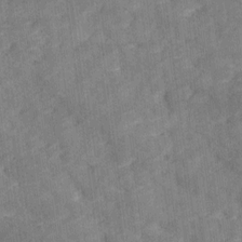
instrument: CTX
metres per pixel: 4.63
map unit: Ave
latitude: 18.4034
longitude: -135.6316
